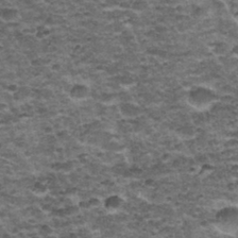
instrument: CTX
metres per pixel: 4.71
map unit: Nhu
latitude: 32.3467
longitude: -53.2348
